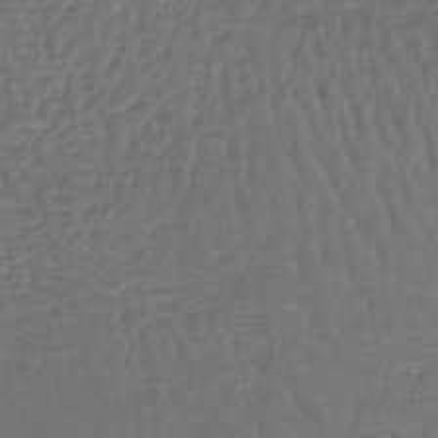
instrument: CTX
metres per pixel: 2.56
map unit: lHb
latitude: -43.0864
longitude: 66.1606
